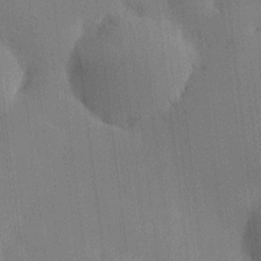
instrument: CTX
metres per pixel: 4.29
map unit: HNhu
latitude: 9.2537
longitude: 15.8423
